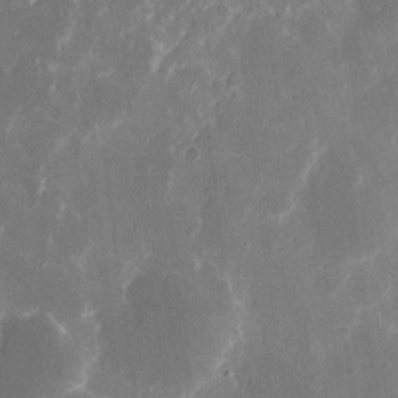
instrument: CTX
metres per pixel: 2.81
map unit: eHh
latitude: 9.1781
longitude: -69.2537
